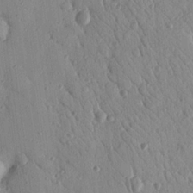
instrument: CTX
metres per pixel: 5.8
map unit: Nhu
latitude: 18.6490
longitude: -78.0633
